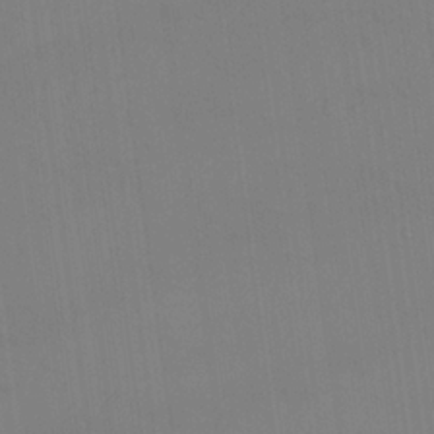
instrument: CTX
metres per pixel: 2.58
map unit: Nhu
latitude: 22.8191
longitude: -63.0270
